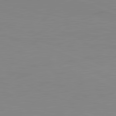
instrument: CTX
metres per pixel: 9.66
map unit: lApd
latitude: 81.8394
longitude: -168.5924
